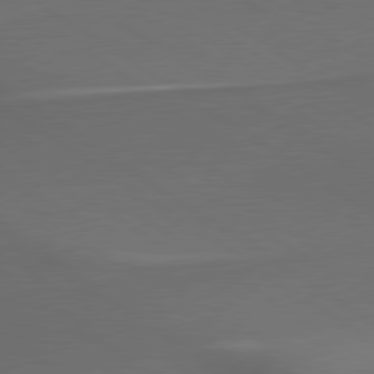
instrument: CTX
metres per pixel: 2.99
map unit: lApd
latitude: 79.7261
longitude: -176.1766
